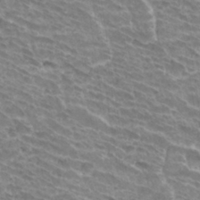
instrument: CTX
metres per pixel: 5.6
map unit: Hto
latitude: 33.2915
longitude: -42.2334
